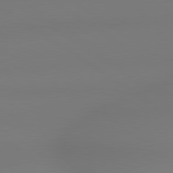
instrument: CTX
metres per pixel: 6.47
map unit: lApd
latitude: 79.1214
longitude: -143.5371
